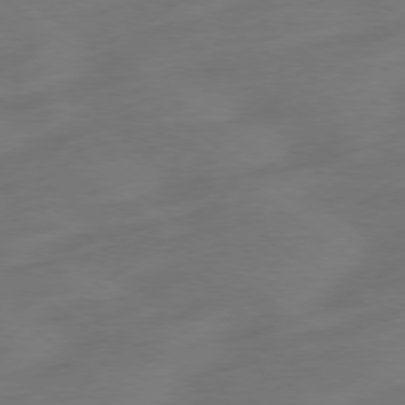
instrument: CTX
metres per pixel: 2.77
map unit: Ap
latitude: -78.7274
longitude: -67.4615
